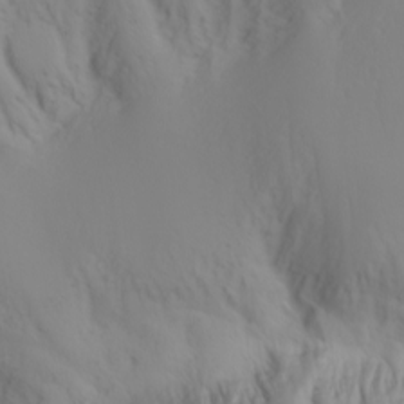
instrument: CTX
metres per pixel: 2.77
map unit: Nhu
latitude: -6.7085
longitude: -90.7057
